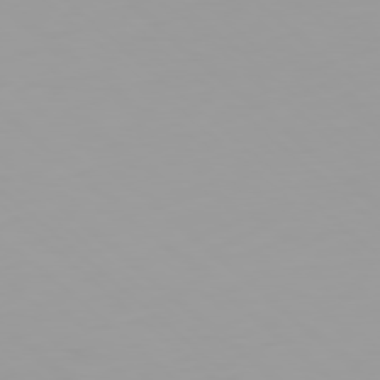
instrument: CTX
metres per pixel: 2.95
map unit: Ap
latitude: -79.5777
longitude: -69.3482
